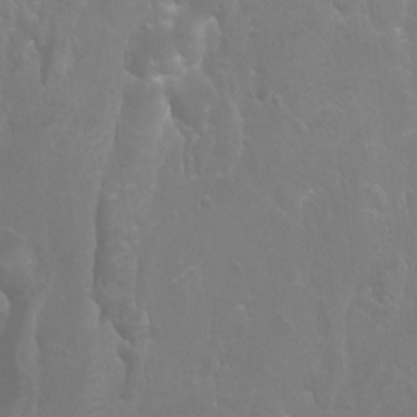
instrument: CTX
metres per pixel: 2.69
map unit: Nhu
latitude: -8.9353
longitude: -71.1403
